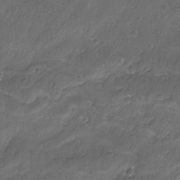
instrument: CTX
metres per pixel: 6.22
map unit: lAvf
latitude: -8.3495
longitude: -119.6127
